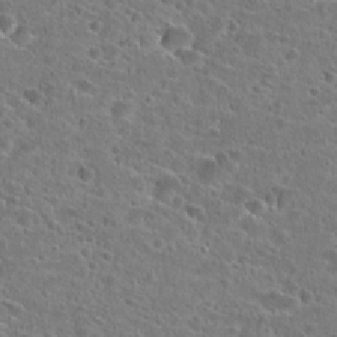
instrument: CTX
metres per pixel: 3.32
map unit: Hto
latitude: 24.7624
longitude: -45.9717
